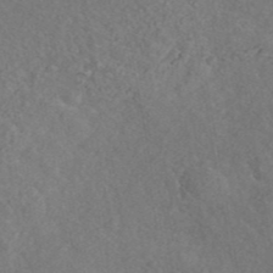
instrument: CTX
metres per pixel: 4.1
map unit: ANa
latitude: 41.9717
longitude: 26.3873
